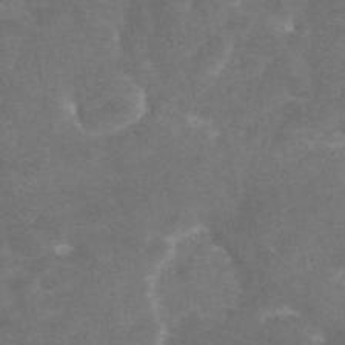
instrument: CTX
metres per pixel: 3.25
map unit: eAb
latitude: 46.6869
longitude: 115.5399
